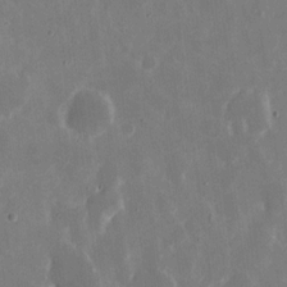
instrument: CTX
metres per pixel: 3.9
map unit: eHh
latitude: 9.4427
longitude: -69.0837
